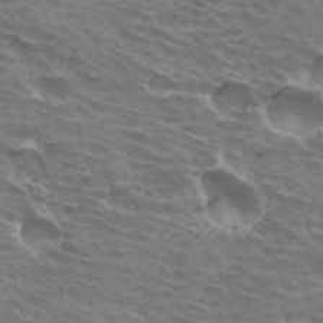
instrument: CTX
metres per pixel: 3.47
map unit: Hto
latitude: 32.7057
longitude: -43.4238
